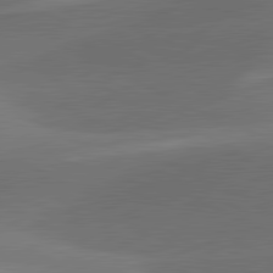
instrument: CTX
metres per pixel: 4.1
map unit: lApd
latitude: 81.3859
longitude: 127.5021
